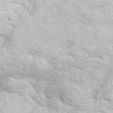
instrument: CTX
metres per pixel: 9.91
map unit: ANa
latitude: 49.5749
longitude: -82.0444
